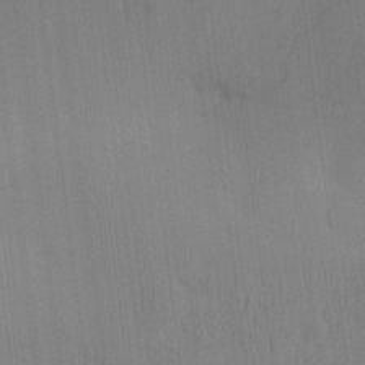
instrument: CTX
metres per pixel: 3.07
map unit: eHh
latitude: -3.8422
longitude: 14.5952
